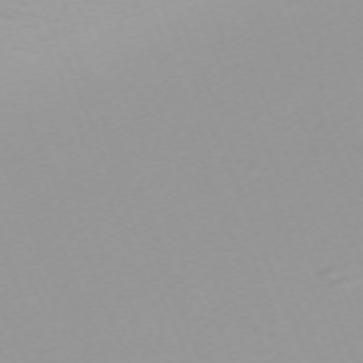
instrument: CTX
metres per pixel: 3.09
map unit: Nhu
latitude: -67.9745
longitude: 37.6155
